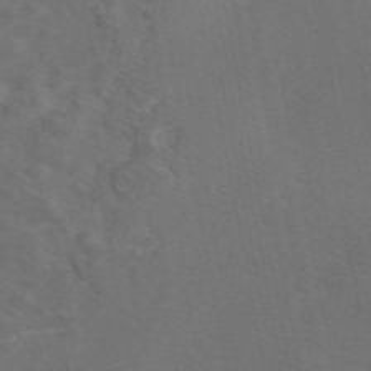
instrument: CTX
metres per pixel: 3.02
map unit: eAb
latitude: 46.5546
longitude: 109.8989
